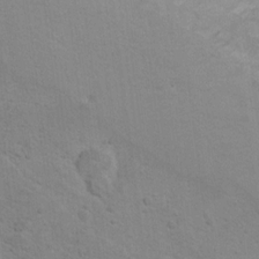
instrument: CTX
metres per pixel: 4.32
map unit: Nhu
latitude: 10.1767
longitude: -23.9528
